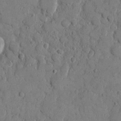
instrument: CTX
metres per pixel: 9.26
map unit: eHh
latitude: 9.3860
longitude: -67.3292
